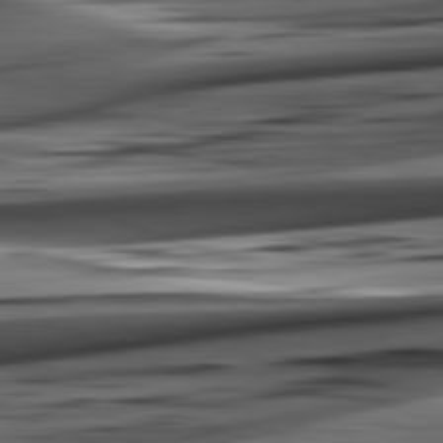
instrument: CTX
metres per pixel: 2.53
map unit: lApd
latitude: 82.4978
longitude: 151.9556
